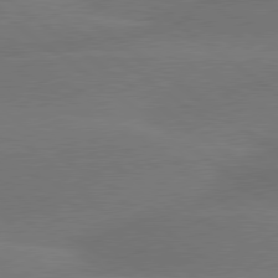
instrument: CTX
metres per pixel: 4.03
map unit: lApd
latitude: 79.7450
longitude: -89.2537
